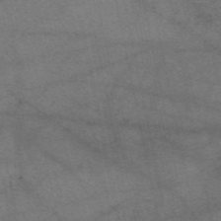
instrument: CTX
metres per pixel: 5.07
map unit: eAb
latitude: 50.7057
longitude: 109.4076
